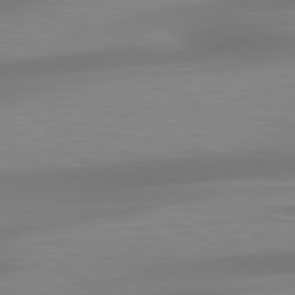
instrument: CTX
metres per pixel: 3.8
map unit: lApd
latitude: 79.4805
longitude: -92.3278
